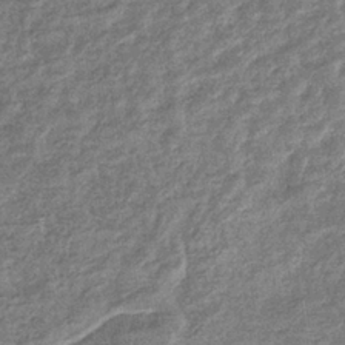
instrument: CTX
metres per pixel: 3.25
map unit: eHb
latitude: -36.4818
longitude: 79.0486
